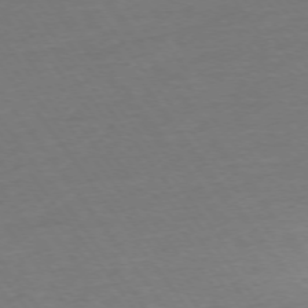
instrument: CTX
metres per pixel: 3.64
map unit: Ap
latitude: -75.0298
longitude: -80.7057
